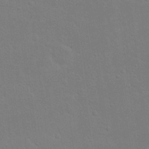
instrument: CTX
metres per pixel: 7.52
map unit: Nhu
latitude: 23.1970
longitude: -71.3293
